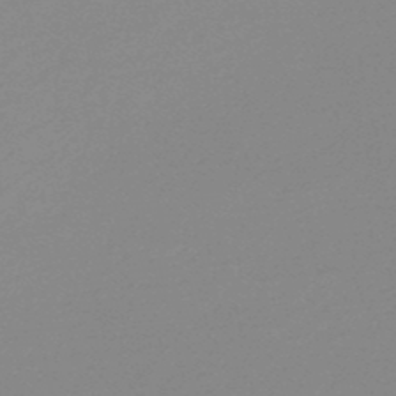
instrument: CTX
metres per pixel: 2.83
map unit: lHb
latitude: -48.2740
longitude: 64.8030
